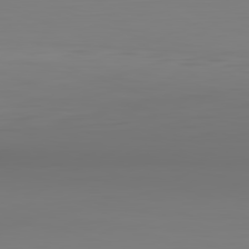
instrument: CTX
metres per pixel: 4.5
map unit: Hpe
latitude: -82.3306
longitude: 9.1998
